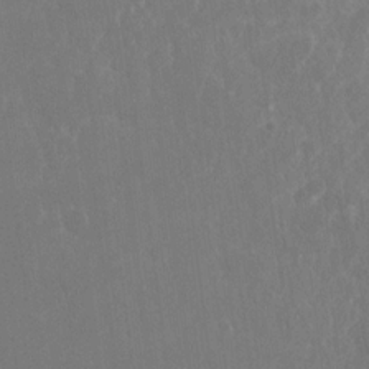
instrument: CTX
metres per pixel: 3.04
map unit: eHh
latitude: 15.2348
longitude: -72.0822
